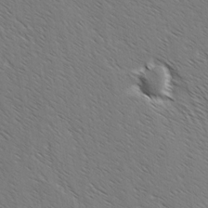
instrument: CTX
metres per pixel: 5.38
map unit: lAvf
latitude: -2.6518
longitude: -113.2915
